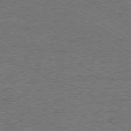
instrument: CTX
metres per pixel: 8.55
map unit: Ap
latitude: -79.5021
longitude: -52.3845
